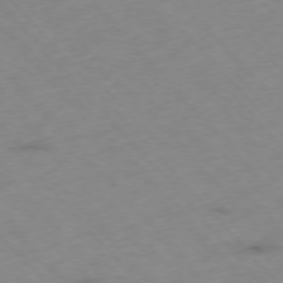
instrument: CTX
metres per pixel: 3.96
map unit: Hpe
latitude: -76.4440
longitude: -17.4993
